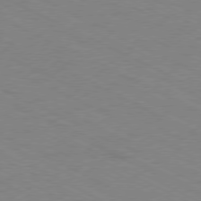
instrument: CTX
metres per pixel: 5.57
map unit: Ap
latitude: -78.1605
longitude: -74.3089
